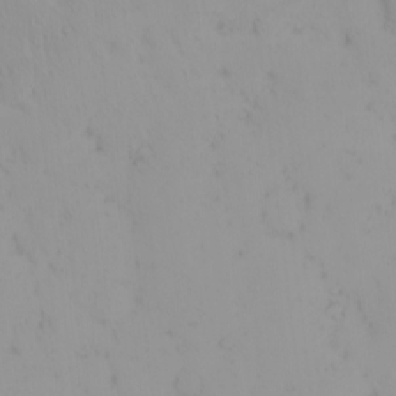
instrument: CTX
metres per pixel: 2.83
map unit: eHh
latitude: -1.6533
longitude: 20.2739
